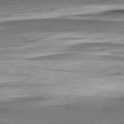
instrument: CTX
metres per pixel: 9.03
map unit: Ap
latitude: -78.8219
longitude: -92.1011
